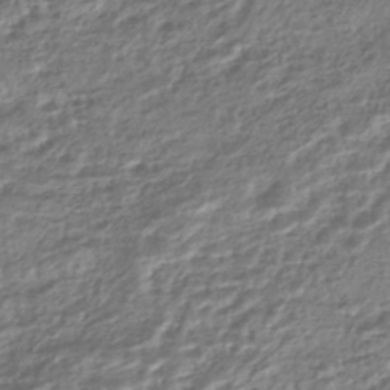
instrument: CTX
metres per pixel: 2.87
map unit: HNhu
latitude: -44.6519
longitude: 97.2943
